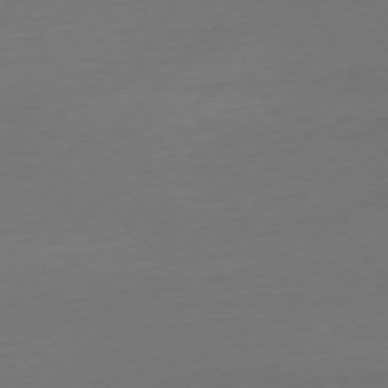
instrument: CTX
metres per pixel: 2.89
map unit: Ap
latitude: -74.7841
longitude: -68.3845
